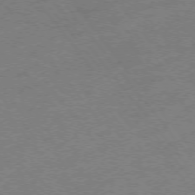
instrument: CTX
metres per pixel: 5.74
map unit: Hpe
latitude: -76.0472
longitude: -12.8758
